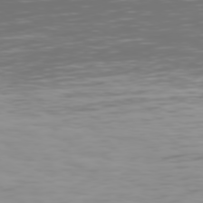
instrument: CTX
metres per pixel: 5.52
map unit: Hpe
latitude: 73.9717
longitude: -128.5546
